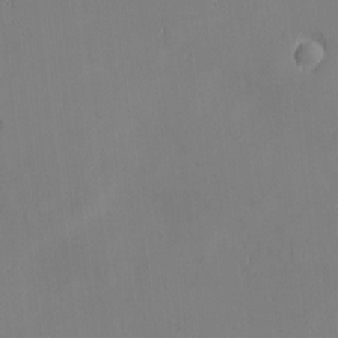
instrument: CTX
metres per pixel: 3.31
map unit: eHh
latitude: -2.8596
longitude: -81.4804
